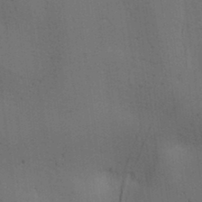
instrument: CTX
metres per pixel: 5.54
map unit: lAa
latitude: 12.1578
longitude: -108.2333
